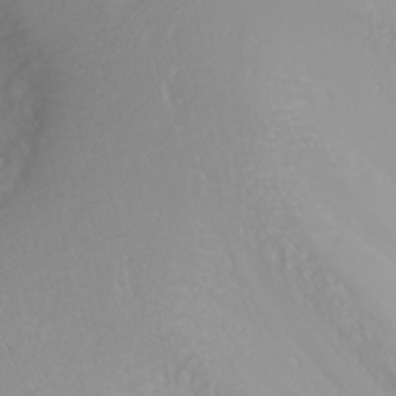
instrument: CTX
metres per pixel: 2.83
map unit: Nhu
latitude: -7.0864
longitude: -89.4427
